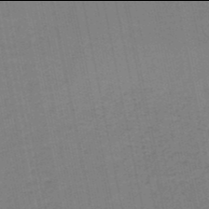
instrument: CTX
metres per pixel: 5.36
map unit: HNb
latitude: -50.0094
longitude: -49.8772
